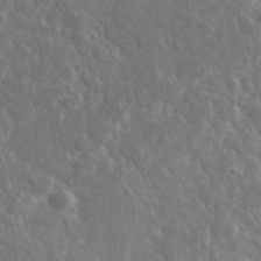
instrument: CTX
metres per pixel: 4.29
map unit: lHvf
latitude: 36.1578
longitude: -89.8206
